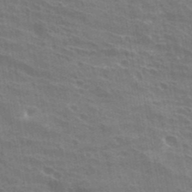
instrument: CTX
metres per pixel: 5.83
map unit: Hto
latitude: 32.2900
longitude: -41.2159
